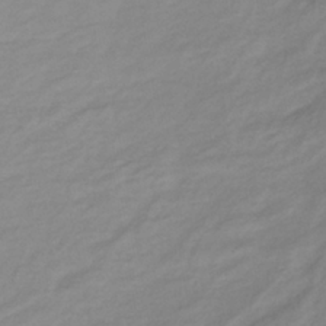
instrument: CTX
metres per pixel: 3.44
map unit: lHb
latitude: -36.9352
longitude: 72.1039
